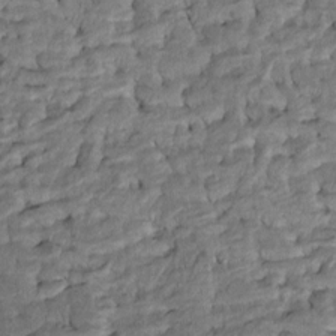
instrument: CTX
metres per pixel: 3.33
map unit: Htu
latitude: -7.7288
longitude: 145.8611
